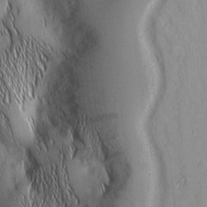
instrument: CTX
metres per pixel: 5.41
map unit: Nhu
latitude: -4.8786
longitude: -150.4034
